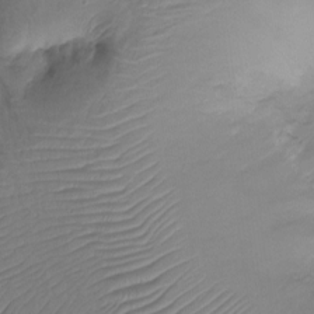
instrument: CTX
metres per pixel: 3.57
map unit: Ht
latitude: -17.8234
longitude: -44.4223
